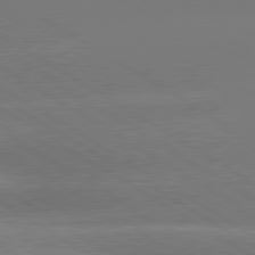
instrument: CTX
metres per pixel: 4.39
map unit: lApd
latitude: 80.5168
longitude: -148.8947
